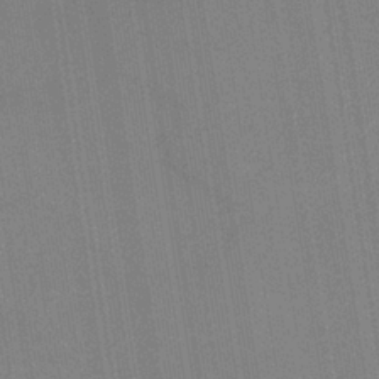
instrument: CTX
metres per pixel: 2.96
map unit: HNb
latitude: -35.0108
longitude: 55.0487
